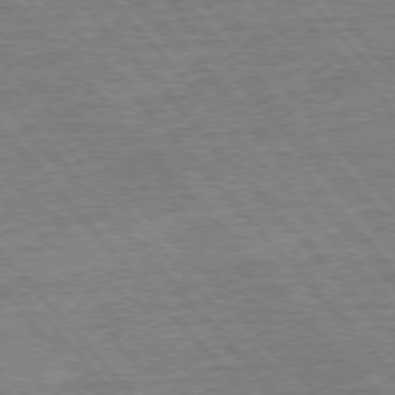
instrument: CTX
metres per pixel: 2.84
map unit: Ap
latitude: -77.3321
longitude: -96.1389
